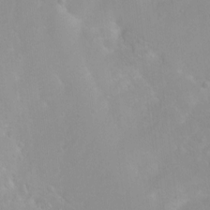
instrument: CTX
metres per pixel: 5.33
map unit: Nhu
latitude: 3.7260
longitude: -24.6868
